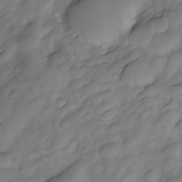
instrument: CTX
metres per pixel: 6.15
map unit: Nve
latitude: -26.8219
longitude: -149.2159
